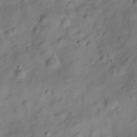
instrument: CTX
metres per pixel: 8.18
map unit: Hve
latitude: -28.9542
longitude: 93.1809
